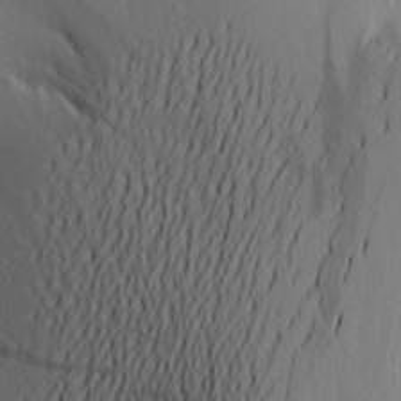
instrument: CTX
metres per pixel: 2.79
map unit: Aa
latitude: 24.0633
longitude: -147.4427
